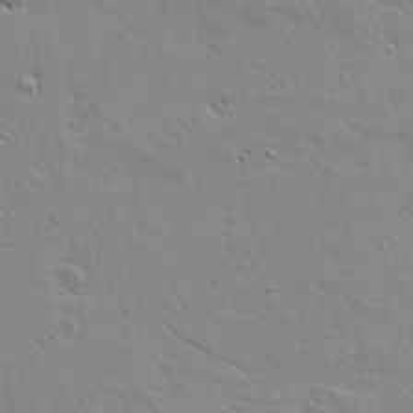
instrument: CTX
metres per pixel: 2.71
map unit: lAvf
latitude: 15.4994
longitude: -125.3481
